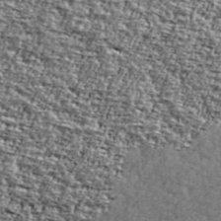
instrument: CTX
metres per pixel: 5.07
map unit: Ave
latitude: 41.7827
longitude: -110.8191
